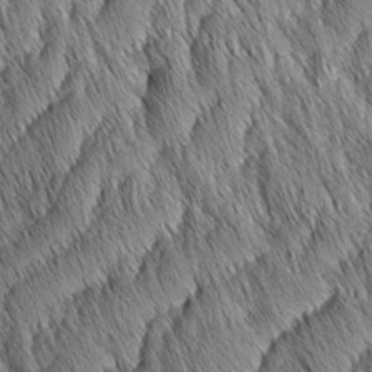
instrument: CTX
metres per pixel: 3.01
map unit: Aa
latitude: 6.3845
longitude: -130.3090
